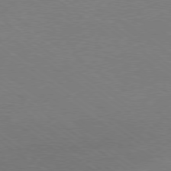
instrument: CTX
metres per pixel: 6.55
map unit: Hpe
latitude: -79.3131
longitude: 8.6518
